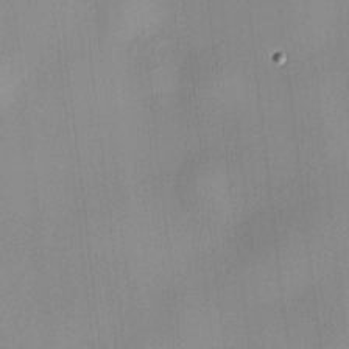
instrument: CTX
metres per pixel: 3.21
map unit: HNhu
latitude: 11.0270
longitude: 9.9367
